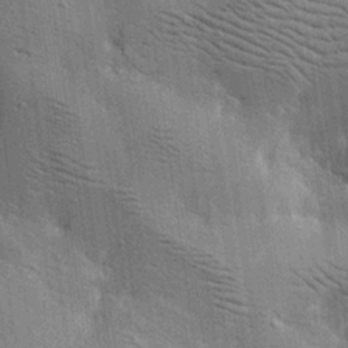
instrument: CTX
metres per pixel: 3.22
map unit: lAa
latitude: 18.8380
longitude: -139.7072
